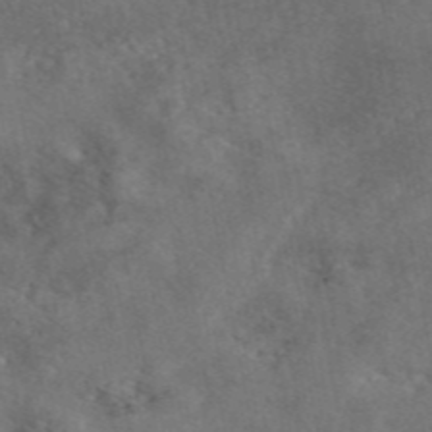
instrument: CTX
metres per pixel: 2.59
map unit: eAb
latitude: 46.7058
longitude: 128.0283
